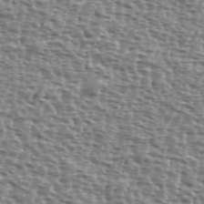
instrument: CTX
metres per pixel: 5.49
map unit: Ave
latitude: 40.0255
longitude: -112.1011
